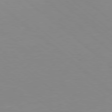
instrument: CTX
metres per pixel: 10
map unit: Hpe
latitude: 78.4790
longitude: -149.2726
